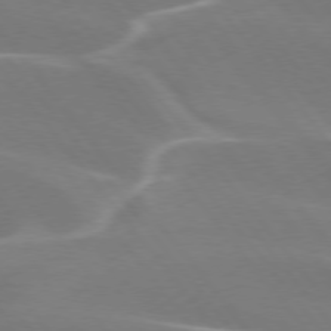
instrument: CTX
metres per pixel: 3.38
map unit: lApd
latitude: 75.0836
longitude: -63.1215
